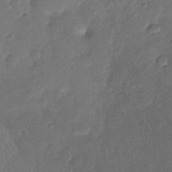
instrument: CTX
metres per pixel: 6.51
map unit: Nhu
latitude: -29.2943
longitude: -62.2901
